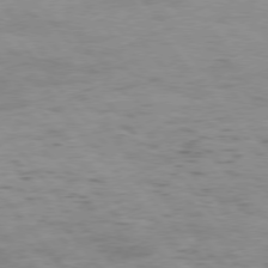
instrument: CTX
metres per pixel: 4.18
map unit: Hpe
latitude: 75.2915
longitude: -141.8394
